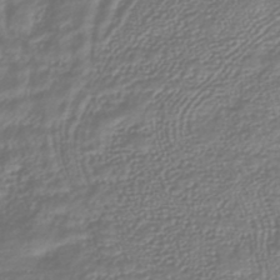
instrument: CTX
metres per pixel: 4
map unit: lHb
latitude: -40.5574
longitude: 73.3132
